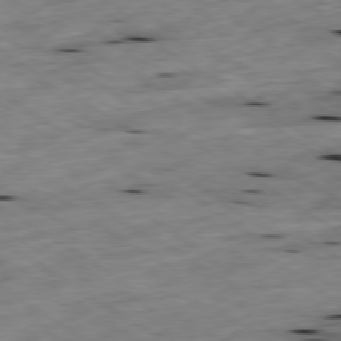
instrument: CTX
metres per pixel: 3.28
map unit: Ap
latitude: -79.6344
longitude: -90.5357
